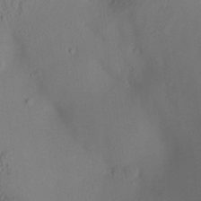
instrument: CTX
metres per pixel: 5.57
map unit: Aa
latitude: 25.5560
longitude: -133.6694
